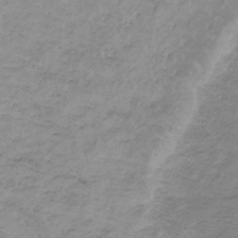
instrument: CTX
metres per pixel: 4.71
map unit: lHb
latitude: -33.8801
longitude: 67.8800
